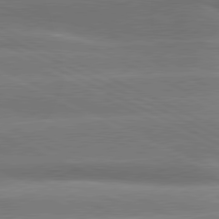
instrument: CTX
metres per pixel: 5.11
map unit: lApd
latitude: 80.5546
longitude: -136.7813
